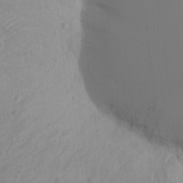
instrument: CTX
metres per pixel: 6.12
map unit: Nhu
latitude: 6.1011
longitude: -18.5545
